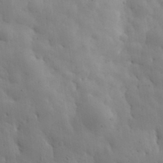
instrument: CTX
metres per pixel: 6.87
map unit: eHh
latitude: 31.4805
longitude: -72.9703
